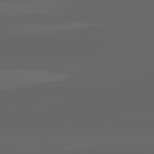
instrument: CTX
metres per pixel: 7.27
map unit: lApd
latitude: 82.1766
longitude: -168.8002
